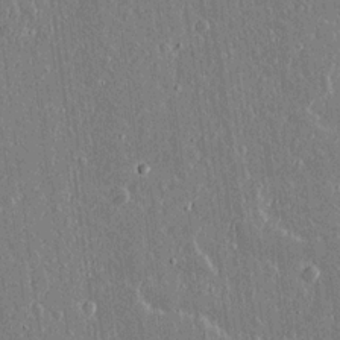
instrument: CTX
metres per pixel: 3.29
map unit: lAvf
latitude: 15.0081
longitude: -128.8002
